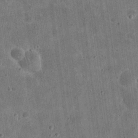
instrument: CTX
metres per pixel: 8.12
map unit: eHh
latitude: 21.1781
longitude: -63.4049
